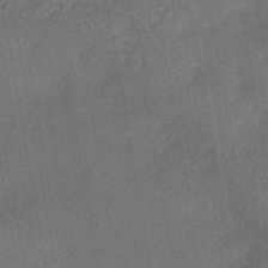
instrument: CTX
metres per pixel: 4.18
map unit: HNhu
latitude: -42.6707
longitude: 91.9367
